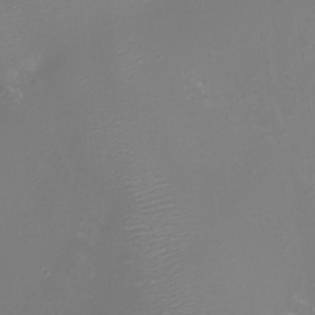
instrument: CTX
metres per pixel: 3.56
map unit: Nhu
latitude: -7.9178
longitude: -84.3467
